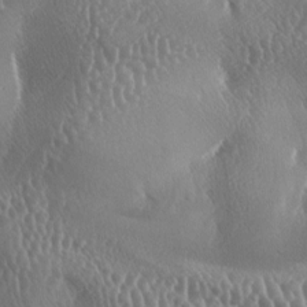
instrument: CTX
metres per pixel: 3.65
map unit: lAa
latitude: -6.9541
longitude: -128.9136
